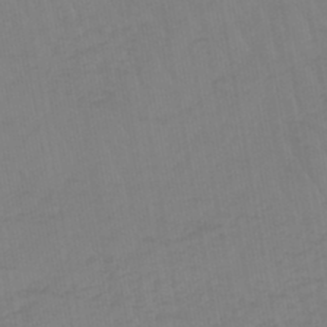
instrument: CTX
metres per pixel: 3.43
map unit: lHb
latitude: -45.0864
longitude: 79.8800
